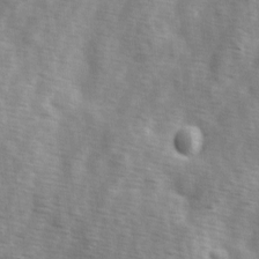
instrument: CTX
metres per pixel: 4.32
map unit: Ave
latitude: 1.7449
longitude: -112.1389
